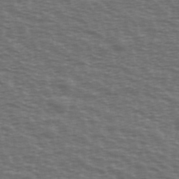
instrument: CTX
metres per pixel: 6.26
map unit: Ave
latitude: 39.3104
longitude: -113.9150
